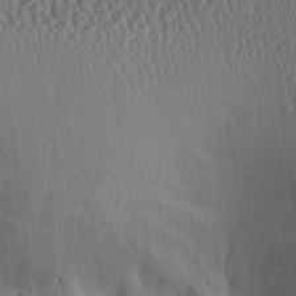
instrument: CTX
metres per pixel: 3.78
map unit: Aa
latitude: 27.0836
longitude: -136.5357
